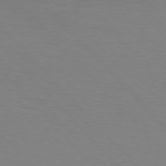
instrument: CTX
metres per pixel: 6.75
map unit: Hpe
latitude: 76.6112
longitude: -155.8772
